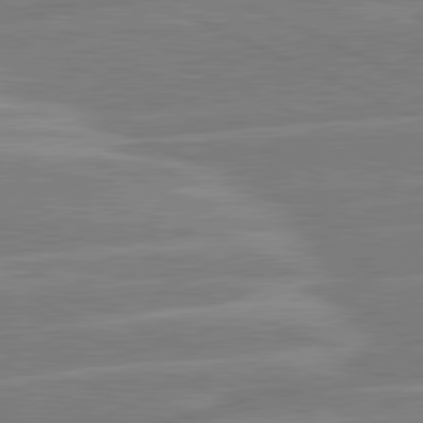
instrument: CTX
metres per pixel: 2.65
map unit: lApd
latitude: 81.0080
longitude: -126.1767
